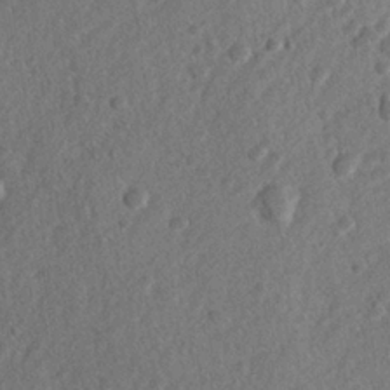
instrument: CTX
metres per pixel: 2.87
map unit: lHvf
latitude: 23.7638
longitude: 144.2928
